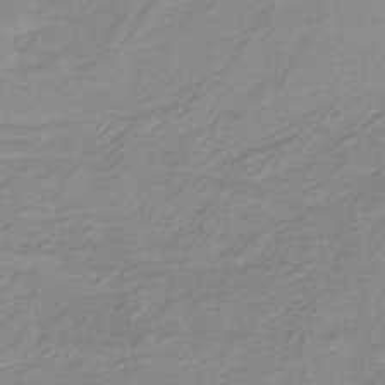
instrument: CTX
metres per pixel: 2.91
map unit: lHb
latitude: -37.2565
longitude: 70.8597
